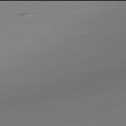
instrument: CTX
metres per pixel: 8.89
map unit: Ap
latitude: -78.0094
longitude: -76.9702
